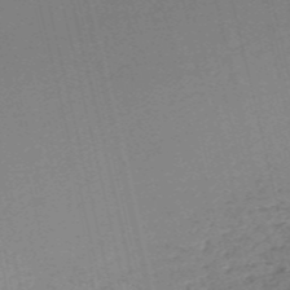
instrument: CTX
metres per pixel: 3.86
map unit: HNb
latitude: -55.6911
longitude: -39.5182
